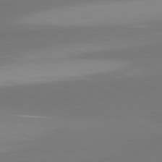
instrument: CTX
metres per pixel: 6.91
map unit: lApd
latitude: 81.3671
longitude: -166.1577
